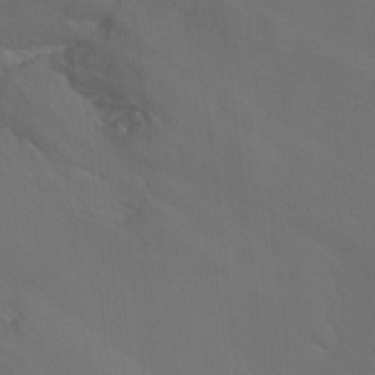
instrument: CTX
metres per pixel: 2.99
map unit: Ht
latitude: -3.4832
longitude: -28.2333
